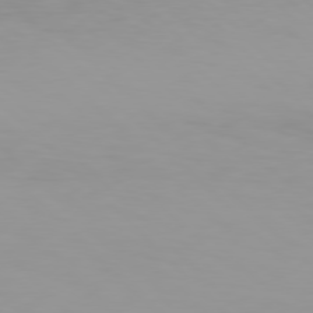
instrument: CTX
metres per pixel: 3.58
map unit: Hpe
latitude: 77.2348
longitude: -132.0822
